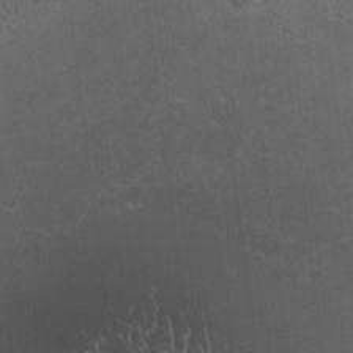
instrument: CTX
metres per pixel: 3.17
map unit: HNhu
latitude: -1.0487
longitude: -0.1011
